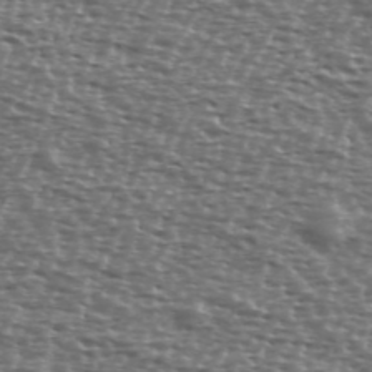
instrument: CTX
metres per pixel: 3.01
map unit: Ave
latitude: 39.1403
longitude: -111.9906
